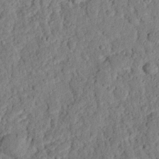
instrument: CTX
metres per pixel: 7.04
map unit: eHh
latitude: 26.0255
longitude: -78.9892
